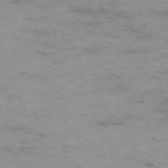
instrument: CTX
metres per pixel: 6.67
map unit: Hpe
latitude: -73.7100
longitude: 4.7274
